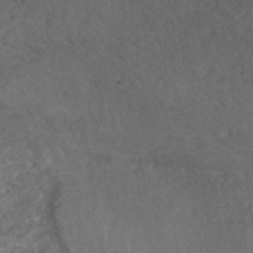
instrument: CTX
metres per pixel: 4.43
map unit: HNhu
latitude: -45.7289
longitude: 106.5196
